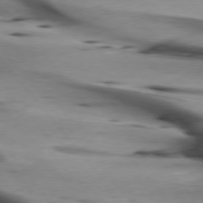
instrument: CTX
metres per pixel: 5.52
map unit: lApd
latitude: 75.4993
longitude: -65.6316
